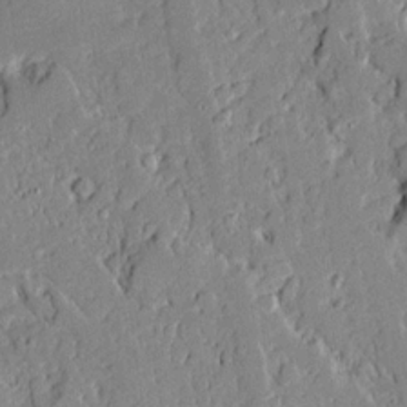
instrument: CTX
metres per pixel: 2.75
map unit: Ave
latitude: 18.2144
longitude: -128.3089
